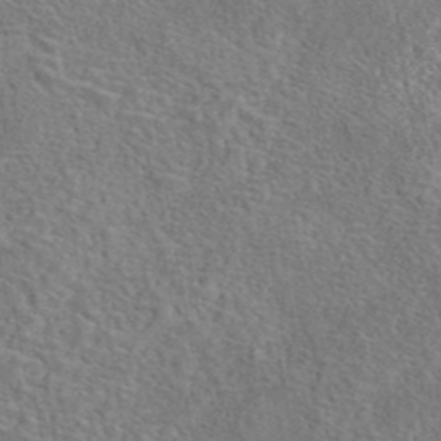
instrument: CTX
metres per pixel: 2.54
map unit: eAb
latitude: 42.2334
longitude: 110.1983
